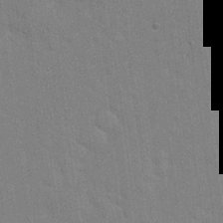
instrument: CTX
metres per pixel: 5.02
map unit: Hto
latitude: 20.6302
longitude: -54.0822
